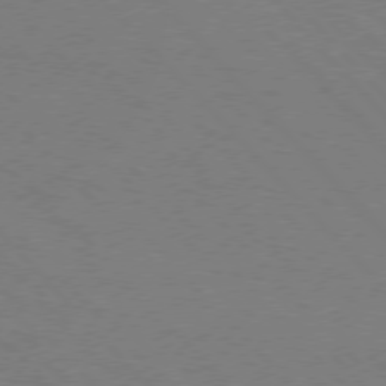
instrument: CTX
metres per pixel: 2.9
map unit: Hpe
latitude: 75.8772
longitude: -146.2145
